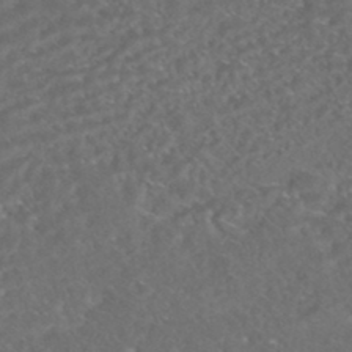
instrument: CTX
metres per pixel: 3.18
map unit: HNhu
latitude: -45.5588
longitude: 100.5762
